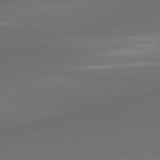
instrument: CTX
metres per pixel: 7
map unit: lApd
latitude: 83.1781
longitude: -132.0444
